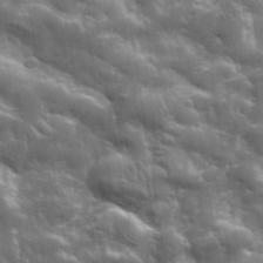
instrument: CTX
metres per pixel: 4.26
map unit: lHvf
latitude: 37.0459
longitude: -91.9717
